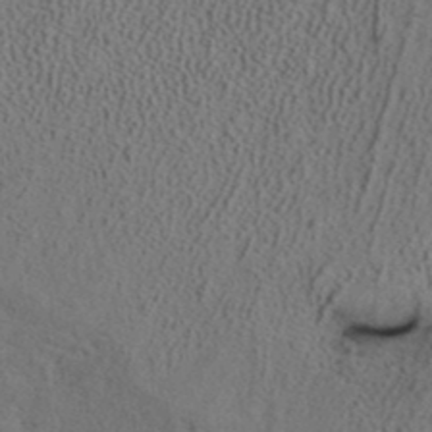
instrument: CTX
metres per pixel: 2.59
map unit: ANa
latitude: 39.6694
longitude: 21.7288
